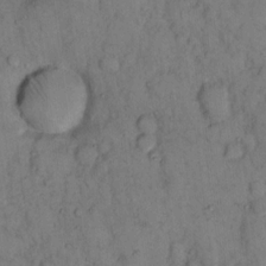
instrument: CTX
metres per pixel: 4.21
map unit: eHh
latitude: 14.1578
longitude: -62.9514
